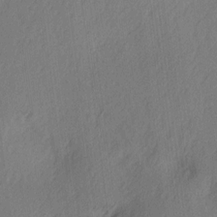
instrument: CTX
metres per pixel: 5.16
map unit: Ave
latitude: 13.9339
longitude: -106.3467
